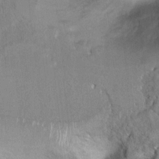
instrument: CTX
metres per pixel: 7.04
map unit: Ht
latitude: 6.8380
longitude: -30.2145
